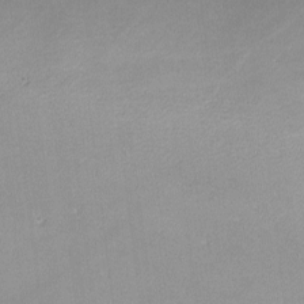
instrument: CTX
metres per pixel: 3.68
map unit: lHvf
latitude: -12.9164
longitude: -102.9325
